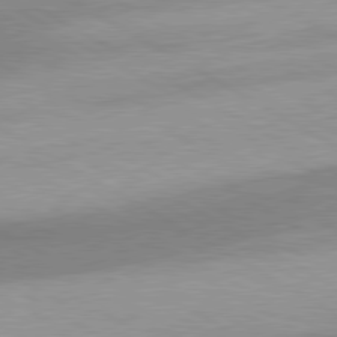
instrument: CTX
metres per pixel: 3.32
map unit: lApd
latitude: 80.1956
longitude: -179.6127
